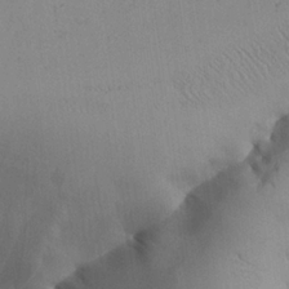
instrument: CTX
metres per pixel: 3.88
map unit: Aa
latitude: 24.8569
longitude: -128.8380
